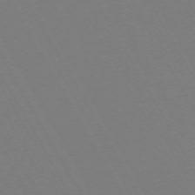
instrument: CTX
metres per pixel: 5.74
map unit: Hpe
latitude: -72.8597
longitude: 10.0283
